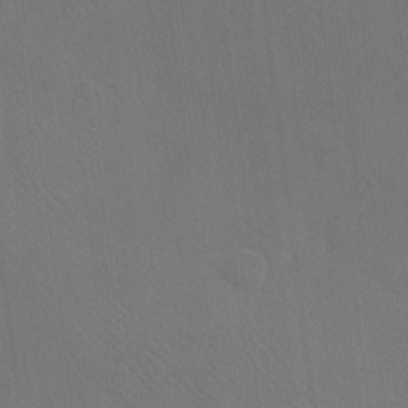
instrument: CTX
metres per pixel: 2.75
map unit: eHh
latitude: -8.0472
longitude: -68.9702
